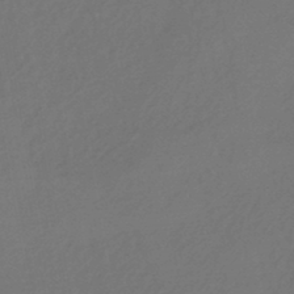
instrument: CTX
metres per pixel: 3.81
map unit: HNhu
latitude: -43.7477
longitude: 89.7477
